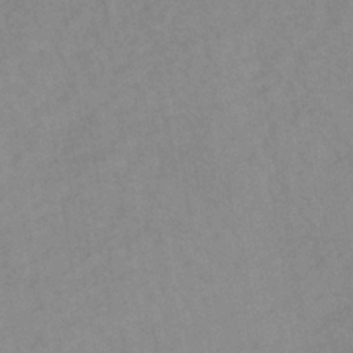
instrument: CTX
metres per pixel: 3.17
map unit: lHb
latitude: -36.8786
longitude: 72.4251
